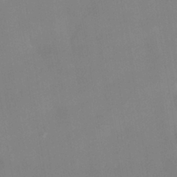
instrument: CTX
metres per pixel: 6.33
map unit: HNhu
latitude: -40.5951
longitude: 101.6343
